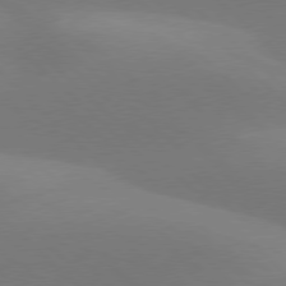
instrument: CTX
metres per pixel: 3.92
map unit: lApd
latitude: 77.7071
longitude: -51.2537
